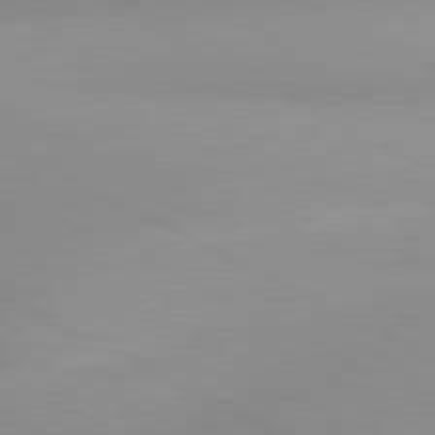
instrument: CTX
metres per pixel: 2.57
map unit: lApd
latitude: 80.8569
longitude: 134.8975
